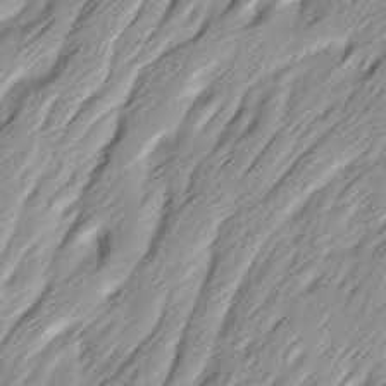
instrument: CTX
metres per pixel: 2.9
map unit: Ave
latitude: 15.0459
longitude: -136.1200
